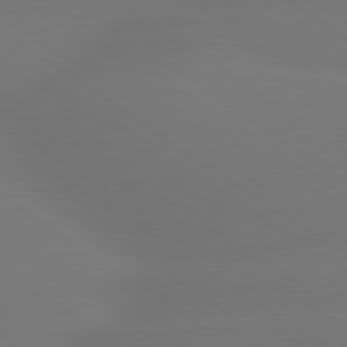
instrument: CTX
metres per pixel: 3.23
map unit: lApd
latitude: 79.7639
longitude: -151.2726
